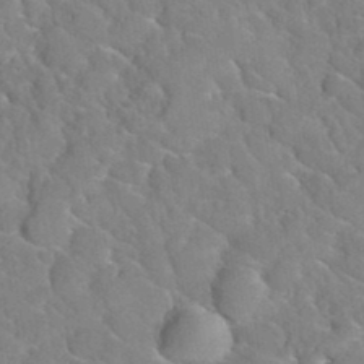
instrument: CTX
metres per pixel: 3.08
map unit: Hto
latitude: 35.3670
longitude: -48.5924
